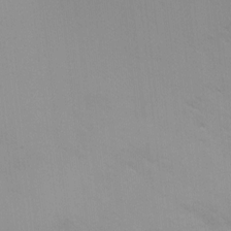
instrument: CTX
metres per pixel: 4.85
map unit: Ht
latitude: 2.8191
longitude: -23.1592
